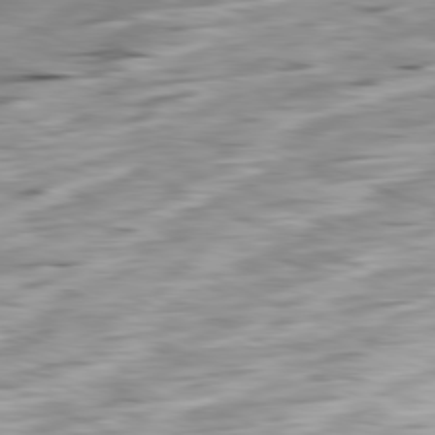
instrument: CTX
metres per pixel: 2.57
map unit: Ap
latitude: -80.5007
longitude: -67.2725
